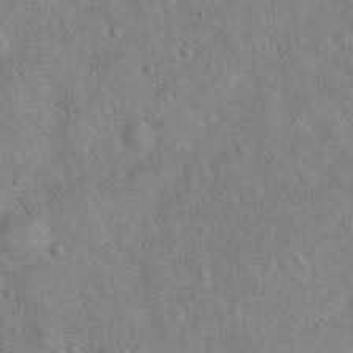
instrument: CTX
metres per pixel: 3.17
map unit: Hto
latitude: 18.3278
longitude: -52.5357
